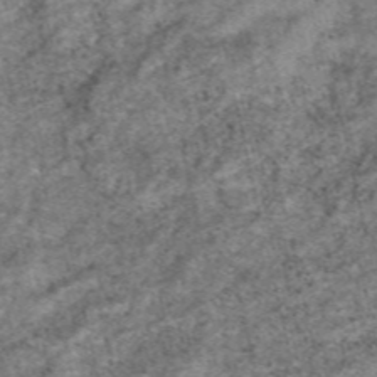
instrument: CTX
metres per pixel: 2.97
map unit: eAb
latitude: 48.6868
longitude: 121.5588
